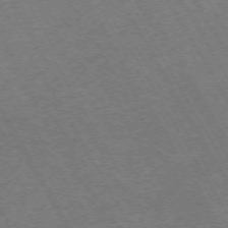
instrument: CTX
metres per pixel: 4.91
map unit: Hpe
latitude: -71.9556
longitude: 9.2187
